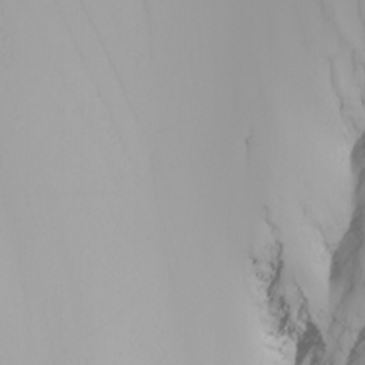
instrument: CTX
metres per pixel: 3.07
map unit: Nhu
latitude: -5.5777
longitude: -93.1214
